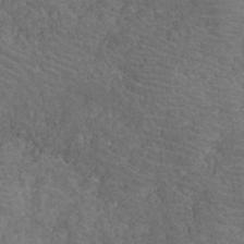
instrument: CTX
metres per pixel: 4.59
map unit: eHh
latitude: -40.1039
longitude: -29.7449
